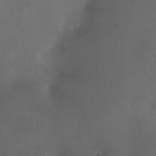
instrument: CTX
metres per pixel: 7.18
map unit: Nhu
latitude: -12.1984
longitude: -41.3103
